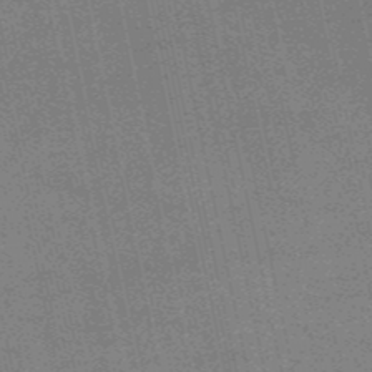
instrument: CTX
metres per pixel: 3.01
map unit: HNb
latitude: -53.2753
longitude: -47.2348
